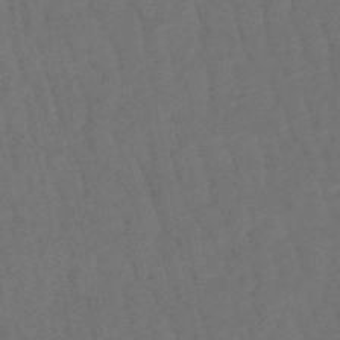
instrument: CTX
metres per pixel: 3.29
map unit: lHb
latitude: -47.8044
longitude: 80.7463
